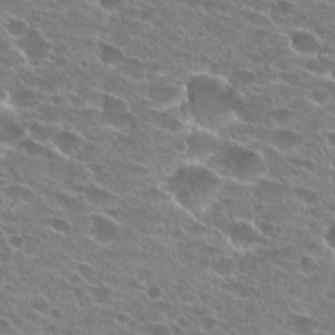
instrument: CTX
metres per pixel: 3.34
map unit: Hto
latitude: 24.4790
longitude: -43.0459
